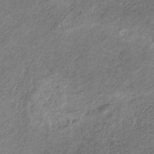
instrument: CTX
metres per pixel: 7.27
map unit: HNb
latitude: -32.5952
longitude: 59.3320
